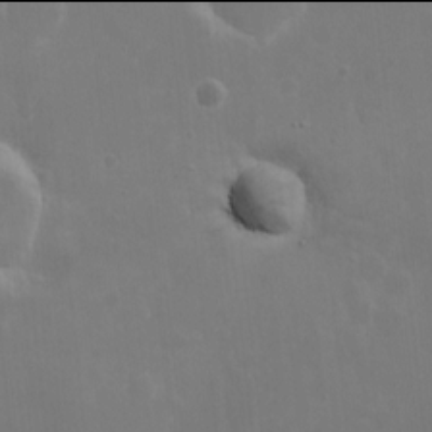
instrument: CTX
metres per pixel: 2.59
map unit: Nhe
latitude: -2.0094
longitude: -59.0836
